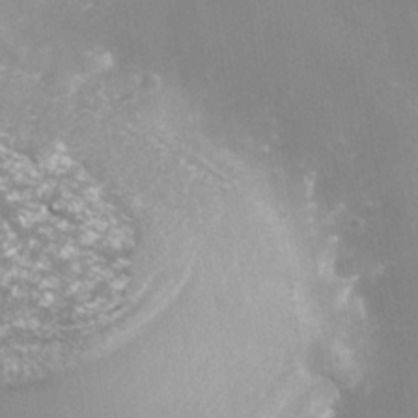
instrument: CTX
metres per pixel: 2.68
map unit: Nhe
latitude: -37.4076
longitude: -112.8758
